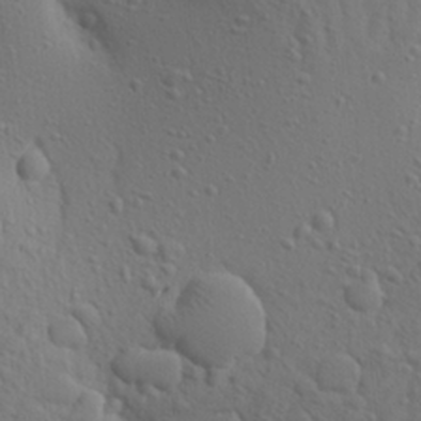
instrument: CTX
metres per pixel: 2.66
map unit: Aa
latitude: 21.7450
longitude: -142.5735
